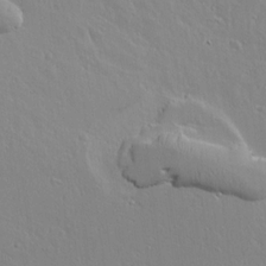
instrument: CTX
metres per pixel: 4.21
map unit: lAvf
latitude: 14.8569
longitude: -126.2712
